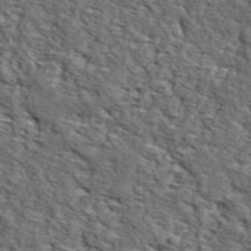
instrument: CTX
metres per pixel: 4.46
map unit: lHvf
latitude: 38.4223
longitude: -87.1781
